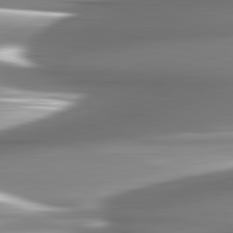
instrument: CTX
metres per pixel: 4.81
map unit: lApd
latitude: 82.6868
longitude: -142.0822
